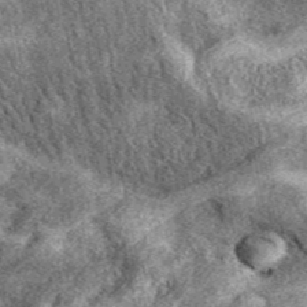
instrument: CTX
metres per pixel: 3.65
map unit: eAb
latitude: 39.2915
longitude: 110.2739
